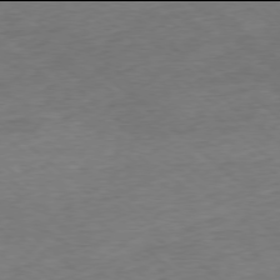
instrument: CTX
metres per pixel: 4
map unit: Ap
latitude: -78.0094
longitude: -61.4237
